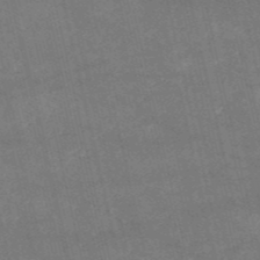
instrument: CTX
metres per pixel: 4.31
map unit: HNb
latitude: -53.7477
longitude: -35.1025
